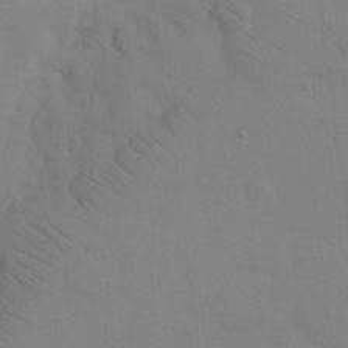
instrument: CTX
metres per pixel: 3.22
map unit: eHh
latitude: 18.1955
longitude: -66.9135
